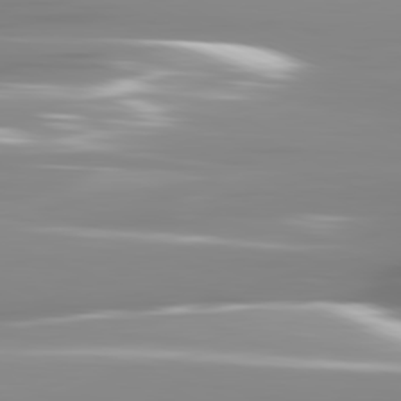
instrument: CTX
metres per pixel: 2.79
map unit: lApd
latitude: 81.5749
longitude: -139.1214
